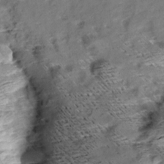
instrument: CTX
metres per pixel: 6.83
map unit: Aa
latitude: 9.3293
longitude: -140.6301
